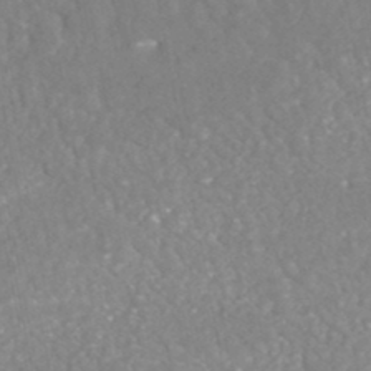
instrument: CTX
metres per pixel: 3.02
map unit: HNhu
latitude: -47.3887
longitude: 96.2929
